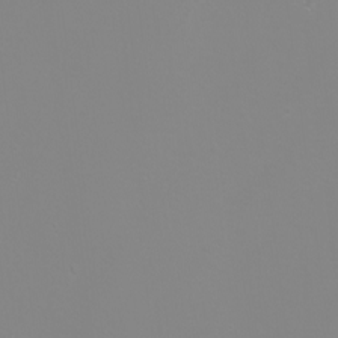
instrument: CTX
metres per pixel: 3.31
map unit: Nhu
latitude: -7.3131
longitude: -79.0648
